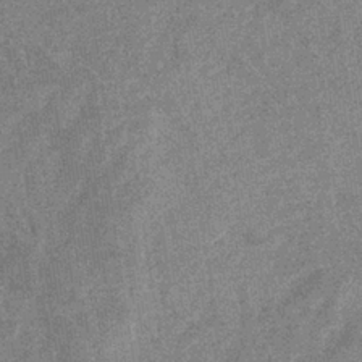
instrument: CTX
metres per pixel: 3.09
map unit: eHb
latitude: -36.0283
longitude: 78.6140
